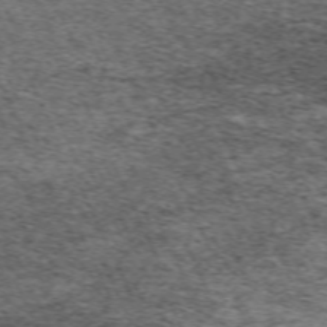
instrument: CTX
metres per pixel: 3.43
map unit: Hpe
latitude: -70.7463
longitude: 11.0109
